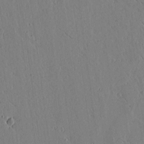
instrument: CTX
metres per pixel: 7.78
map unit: lAvf
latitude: 15.6694
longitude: -125.6316
